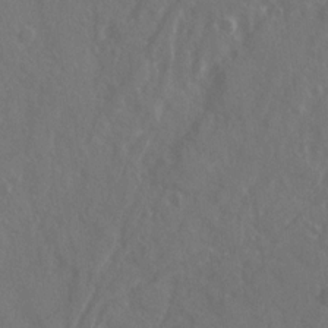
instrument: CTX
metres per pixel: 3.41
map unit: Ave
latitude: 21.4238
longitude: -132.1578
